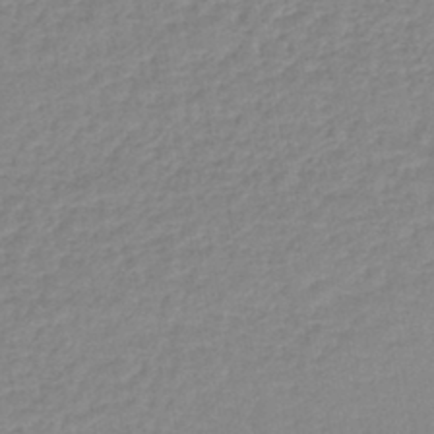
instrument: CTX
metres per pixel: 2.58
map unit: lHb
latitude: -41.8422
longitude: 73.7666
